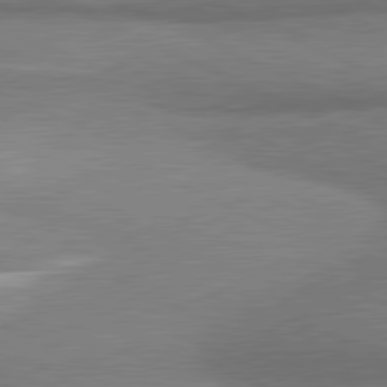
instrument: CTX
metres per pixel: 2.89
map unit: lApd
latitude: 81.1403
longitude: 164.0661
